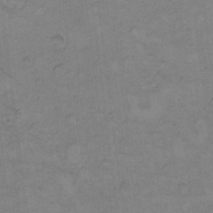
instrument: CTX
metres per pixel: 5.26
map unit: Hto
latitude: 8.2145
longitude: -60.6679
